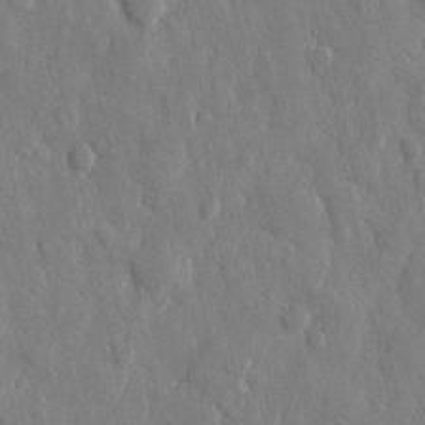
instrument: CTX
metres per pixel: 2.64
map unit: eHh
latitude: 12.2901
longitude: -69.9906
